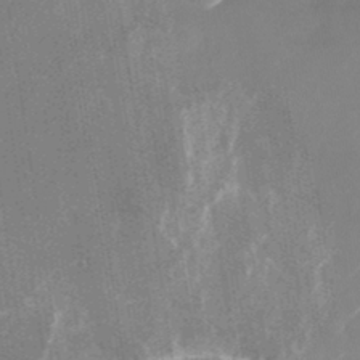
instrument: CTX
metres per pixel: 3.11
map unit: Nhu
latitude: -24.9353
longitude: -73.1404
